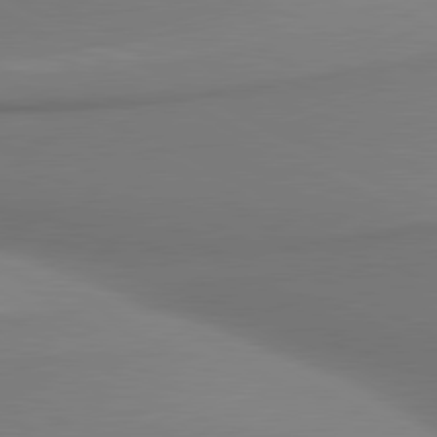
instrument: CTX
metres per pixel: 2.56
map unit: lApd
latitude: 80.8002
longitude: 177.5966
